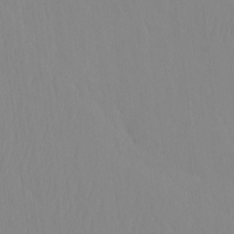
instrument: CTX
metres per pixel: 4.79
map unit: HNhu
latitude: -4.3495
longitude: 14.4818
